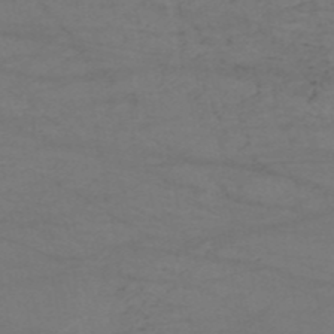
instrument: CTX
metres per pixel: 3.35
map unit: HNb
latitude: -53.0108
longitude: -51.7827
